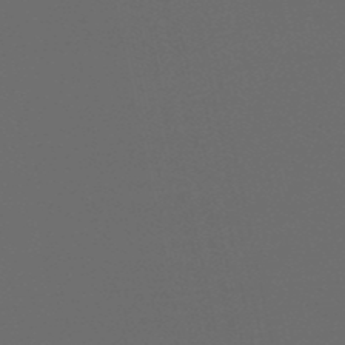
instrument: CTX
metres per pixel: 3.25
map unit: eHb
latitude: -50.7274
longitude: 70.5007
